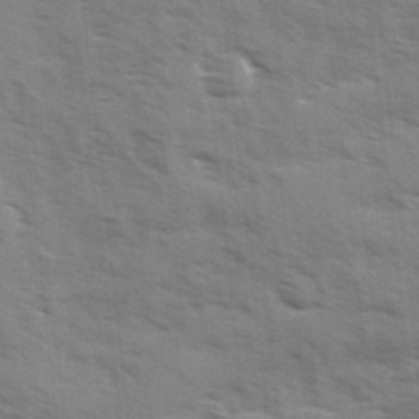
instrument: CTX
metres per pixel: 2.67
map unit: Ave
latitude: 1.5938
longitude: -110.5357
